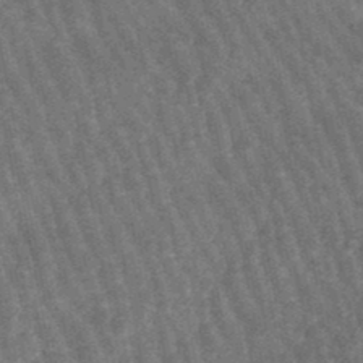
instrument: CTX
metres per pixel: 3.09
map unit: lHb
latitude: -46.7841
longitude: 76.6330
